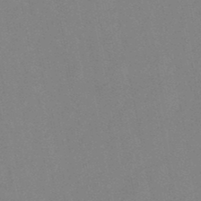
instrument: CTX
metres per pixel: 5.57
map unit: lHb
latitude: -48.4629
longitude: 79.6533
